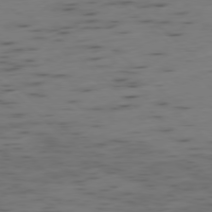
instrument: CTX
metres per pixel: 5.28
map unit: Ap
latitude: -78.4440
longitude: -61.9339
